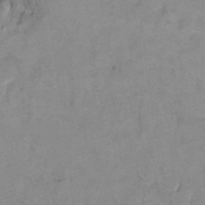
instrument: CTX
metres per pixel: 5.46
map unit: Hto
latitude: 7.4615
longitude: -35.5560
